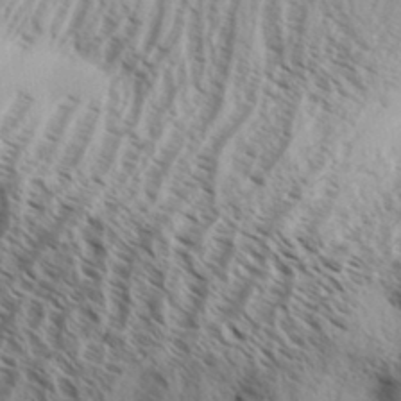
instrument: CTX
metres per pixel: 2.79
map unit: Aa
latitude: 33.5938
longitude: -138.3656
